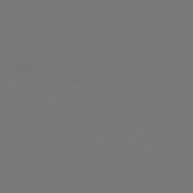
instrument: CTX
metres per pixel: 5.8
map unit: Hpe
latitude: 77.2537
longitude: -134.3656
